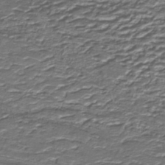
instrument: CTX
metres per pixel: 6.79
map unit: lHb
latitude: -39.8989
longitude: 53.1809
